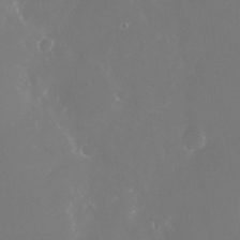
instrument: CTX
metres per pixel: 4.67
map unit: Nhu
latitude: -25.5399
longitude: -72.2145
